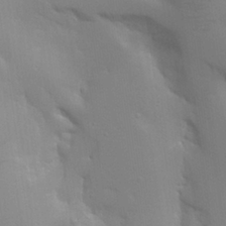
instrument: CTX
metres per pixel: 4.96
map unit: Aa
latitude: 25.9150
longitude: -129.9339
